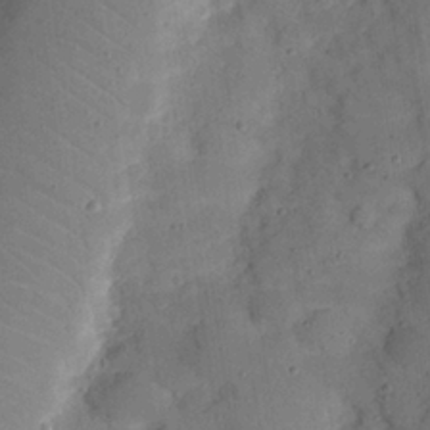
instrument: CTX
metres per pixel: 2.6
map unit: Nhu
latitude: 25.2348
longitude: -72.8380
